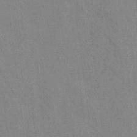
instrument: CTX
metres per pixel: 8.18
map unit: lAvf
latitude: 7.4804
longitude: 166.6141
